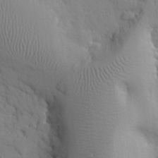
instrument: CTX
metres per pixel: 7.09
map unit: eHh
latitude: 26.8191
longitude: -75.4615
